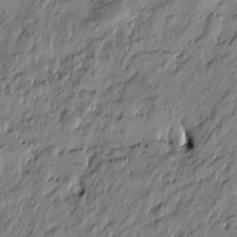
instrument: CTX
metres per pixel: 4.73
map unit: Htu
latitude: -7.0675
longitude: 177.9178
